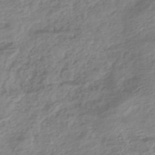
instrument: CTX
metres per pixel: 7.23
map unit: HNhu
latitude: -44.4629
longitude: 96.7463
